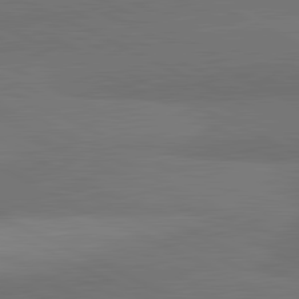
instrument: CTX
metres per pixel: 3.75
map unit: lApd
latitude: 82.1199
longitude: 158.9163
